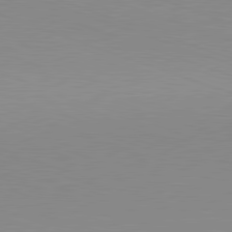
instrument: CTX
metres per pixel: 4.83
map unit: Hpe
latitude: -82.6707
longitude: 7.3320
